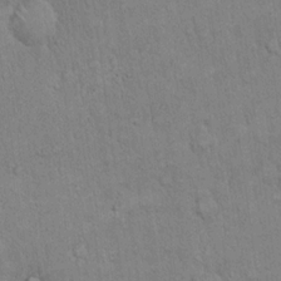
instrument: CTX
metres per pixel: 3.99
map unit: eHh
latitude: 18.7057
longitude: -61.3481
